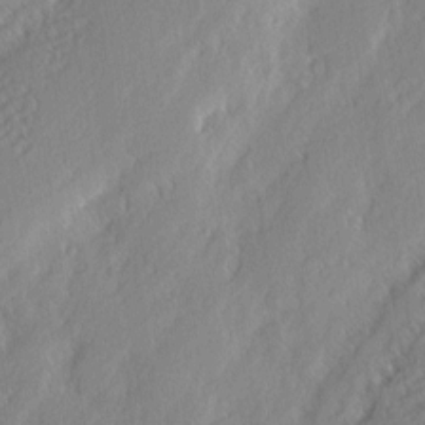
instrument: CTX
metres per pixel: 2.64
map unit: eHh
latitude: 2.5545
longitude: -77.5182
